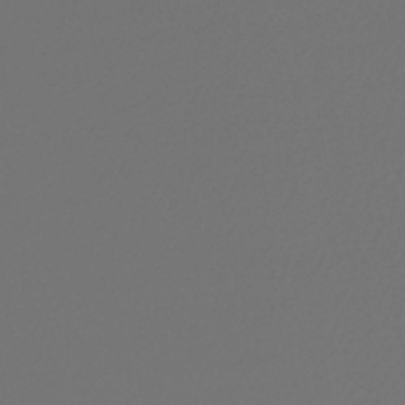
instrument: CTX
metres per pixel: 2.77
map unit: lHb
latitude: -43.1809
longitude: 67.9178
